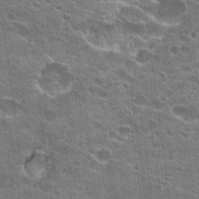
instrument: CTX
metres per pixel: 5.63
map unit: Hto
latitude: 23.0836
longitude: -42.9325
